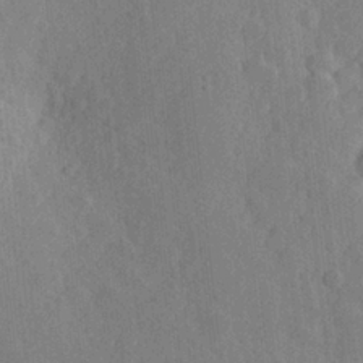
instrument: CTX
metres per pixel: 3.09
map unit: Hve
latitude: 25.4237
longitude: 149.2565
